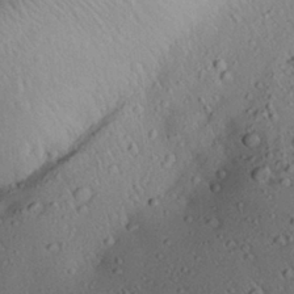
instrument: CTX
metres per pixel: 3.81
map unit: Aa
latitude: 28.4034
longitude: -135.4426
